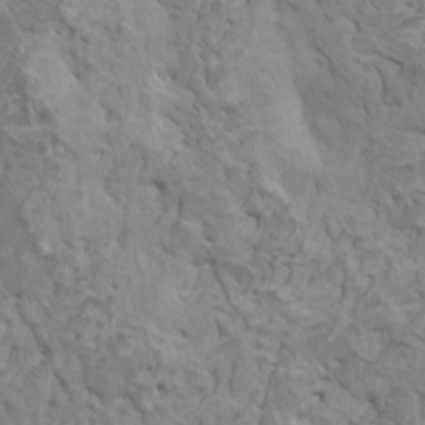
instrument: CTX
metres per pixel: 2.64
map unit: HNhu
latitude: 6.2900
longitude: -1.4804
